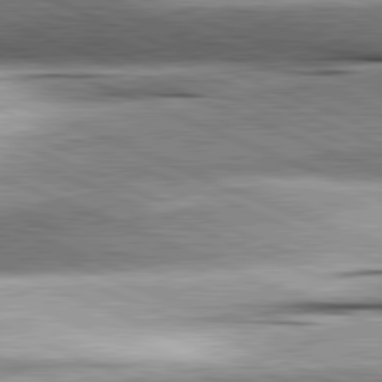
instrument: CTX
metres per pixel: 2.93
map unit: lApd
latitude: 81.8583
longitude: -167.6316
